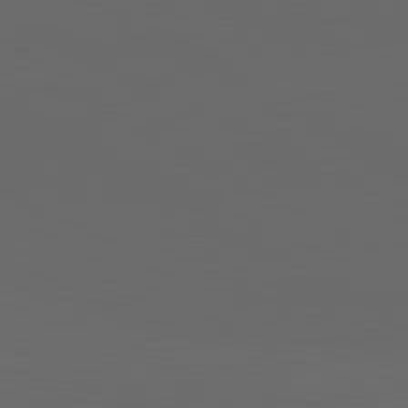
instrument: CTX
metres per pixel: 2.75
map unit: lApd
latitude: 82.0633
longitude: 130.5007
